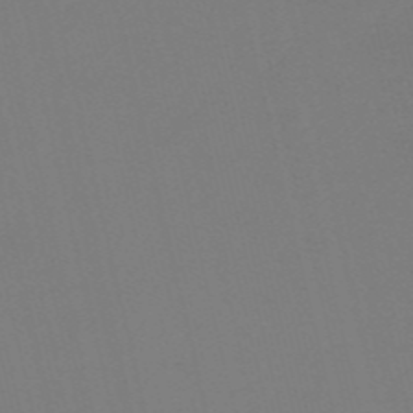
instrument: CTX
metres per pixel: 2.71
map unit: HNb
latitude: -55.2565
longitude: -38.7246
